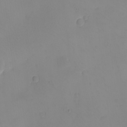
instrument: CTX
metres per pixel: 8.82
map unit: eHh
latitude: -9.2754
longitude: -66.4790
